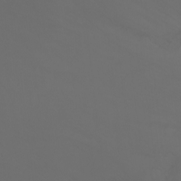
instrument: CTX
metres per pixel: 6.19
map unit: Htu
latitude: -7.1620
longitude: -72.1200
